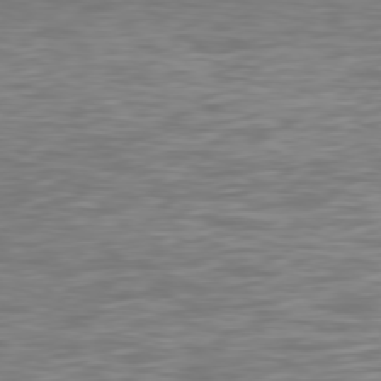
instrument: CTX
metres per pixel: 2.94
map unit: Hpe
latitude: 77.7260
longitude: -171.2915
